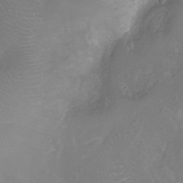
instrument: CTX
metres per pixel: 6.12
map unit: Ht
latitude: -6.1228
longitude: -19.5371
